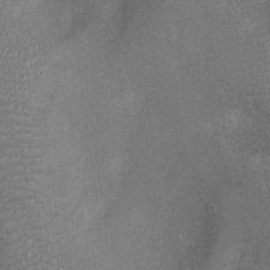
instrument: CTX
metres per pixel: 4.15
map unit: Ht
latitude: -3.4832
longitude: -15.6694
